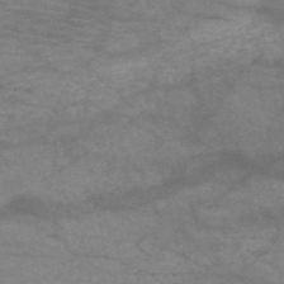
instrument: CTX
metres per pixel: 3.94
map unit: HNb
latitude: -52.5573
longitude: -42.8758
